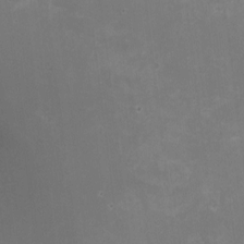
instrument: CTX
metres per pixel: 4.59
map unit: HNhu
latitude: -2.6896
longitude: -3.7260
